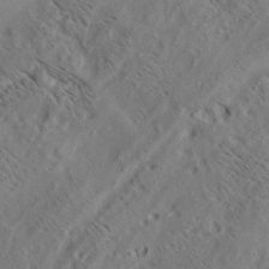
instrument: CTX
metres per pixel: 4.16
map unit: lAa
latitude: 19.7638
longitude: -139.7450
